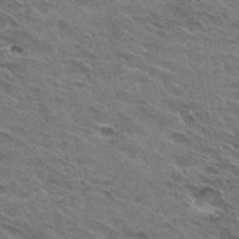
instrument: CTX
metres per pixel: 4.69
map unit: Hto
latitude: 32.4223
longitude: -44.3845
